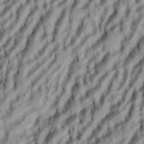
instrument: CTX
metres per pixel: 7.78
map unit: eHh
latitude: 34.5545
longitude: -137.3671
